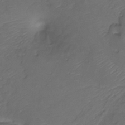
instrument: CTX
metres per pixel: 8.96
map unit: Htu
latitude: -13.9745
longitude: -47.1592
